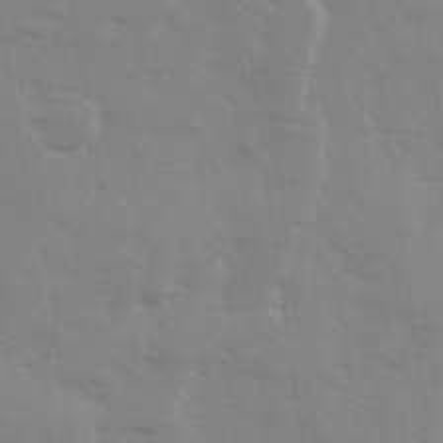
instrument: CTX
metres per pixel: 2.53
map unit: Ave
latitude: 13.6316
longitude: -102.9702
